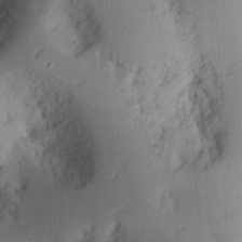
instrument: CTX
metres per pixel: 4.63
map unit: Ht
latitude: 11.9906
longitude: -74.2334
